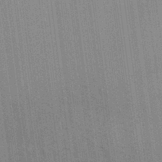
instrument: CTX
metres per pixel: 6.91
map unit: Aa
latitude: 32.0633
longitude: -139.9717
